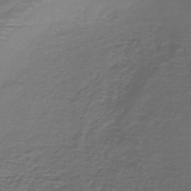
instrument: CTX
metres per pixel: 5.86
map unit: lHb
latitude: -42.1605
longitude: 58.4628
